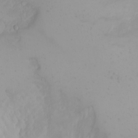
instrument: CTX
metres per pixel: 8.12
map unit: Nhu
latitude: -4.7463
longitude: -82.9702
